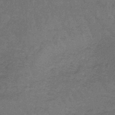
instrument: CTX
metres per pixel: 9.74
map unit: lHb
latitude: -43.3698
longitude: 66.8030
